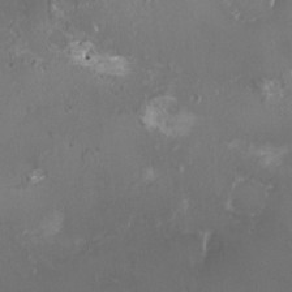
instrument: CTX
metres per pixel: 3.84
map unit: HNhu
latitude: 0.9702
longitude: 5.7099
